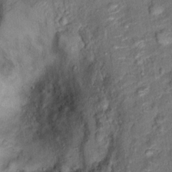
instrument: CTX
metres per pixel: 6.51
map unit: Ht
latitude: 14.8947
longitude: -40.6301
